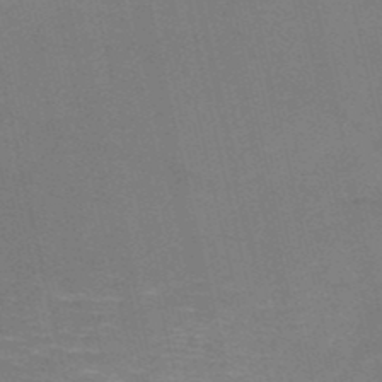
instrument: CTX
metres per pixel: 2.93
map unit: HNb
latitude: -51.3321
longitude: -45.4993
